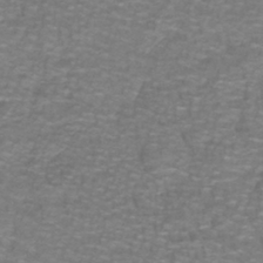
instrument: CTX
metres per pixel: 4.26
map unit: lHb
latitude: -42.1794
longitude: 55.4077
